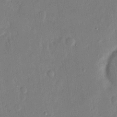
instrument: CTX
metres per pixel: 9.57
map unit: eHh
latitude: 14.2523
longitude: -70.1200
